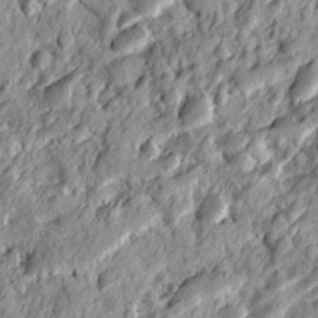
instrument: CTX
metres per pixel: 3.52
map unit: Ave
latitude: 20.4601
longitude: -129.6316
